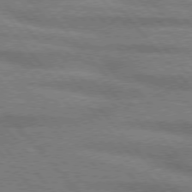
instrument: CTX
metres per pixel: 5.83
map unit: lApd
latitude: 75.9906
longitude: -84.1389
